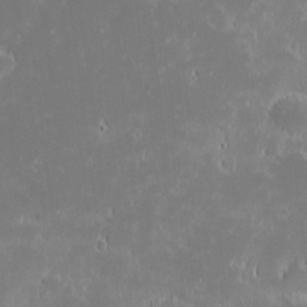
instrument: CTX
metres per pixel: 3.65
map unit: eHh
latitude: -1.5966
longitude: -84.1011
